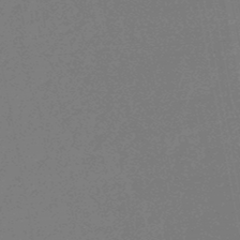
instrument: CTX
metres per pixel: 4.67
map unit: eHb
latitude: -46.9541
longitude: 80.4629
